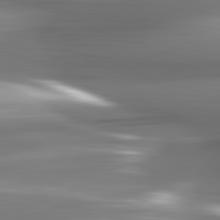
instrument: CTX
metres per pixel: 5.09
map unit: lApd
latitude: 82.6490
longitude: -142.6302
